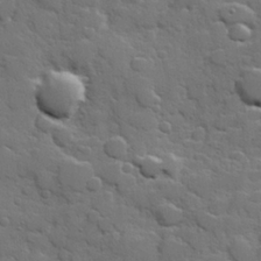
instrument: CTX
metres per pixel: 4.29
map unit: Hve
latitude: 25.4237
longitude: 148.6330
